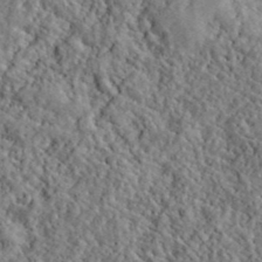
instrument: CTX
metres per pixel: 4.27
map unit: lHvf
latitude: 40.5734
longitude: -86.2711
